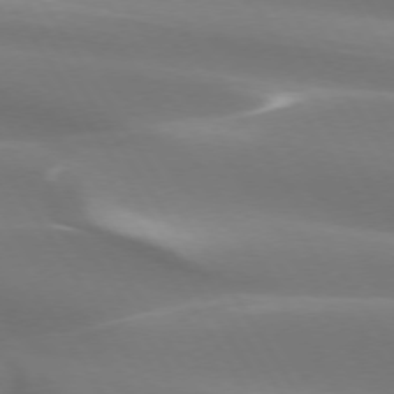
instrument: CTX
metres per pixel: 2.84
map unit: lApd
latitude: 73.8206
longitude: -50.4223
